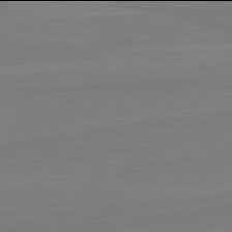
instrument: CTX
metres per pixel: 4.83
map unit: lApd
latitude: 81.9906
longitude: 166.1606
